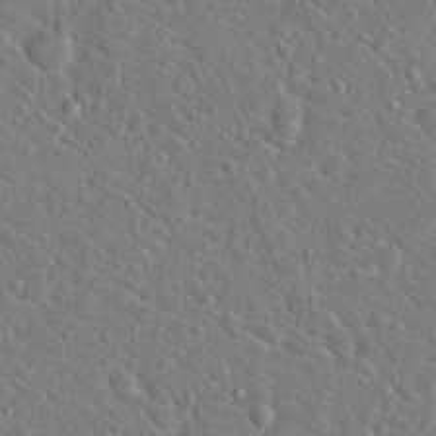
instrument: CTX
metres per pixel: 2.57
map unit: Hto
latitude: 20.3656
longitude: -44.7246
